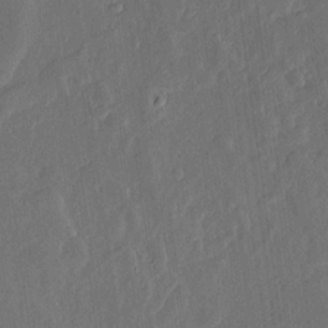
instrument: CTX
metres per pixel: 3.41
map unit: lHvf
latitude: 17.6505
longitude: -117.2915
